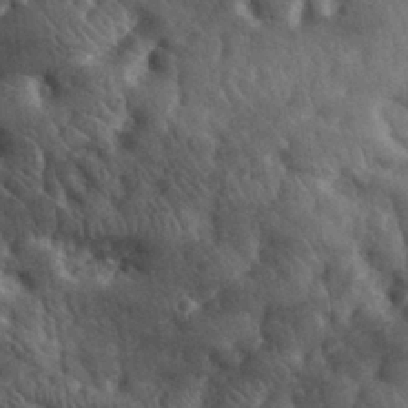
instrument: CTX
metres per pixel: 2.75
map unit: eHh
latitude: 31.0081
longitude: -73.0648
